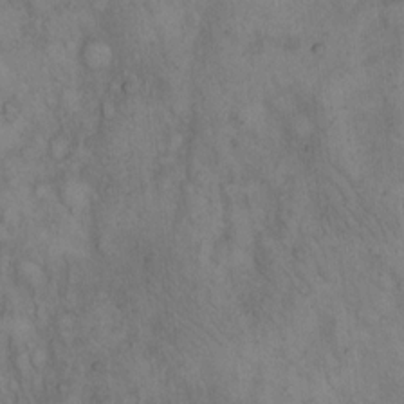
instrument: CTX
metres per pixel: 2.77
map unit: Hto
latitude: 13.1781
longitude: -57.3859
